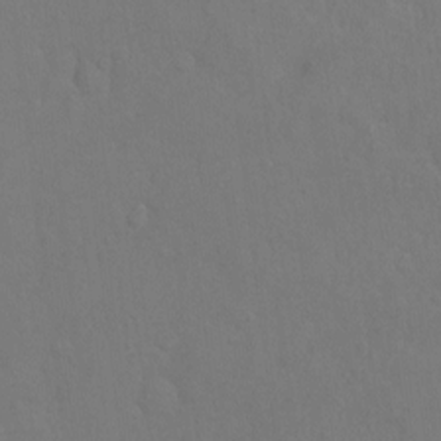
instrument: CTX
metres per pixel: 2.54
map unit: Hto
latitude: -6.5951
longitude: -35.2159
